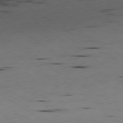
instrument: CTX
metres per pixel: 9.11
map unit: Ap
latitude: -79.6721
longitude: -100.5735
